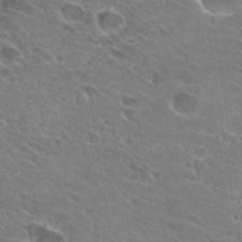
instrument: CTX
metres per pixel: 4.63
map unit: Hto
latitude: 30.9514
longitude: -45.6316
